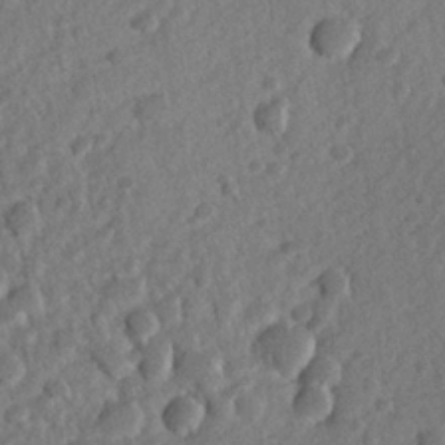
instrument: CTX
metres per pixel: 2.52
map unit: lHvf
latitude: 23.7827
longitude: 144.2551
